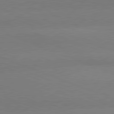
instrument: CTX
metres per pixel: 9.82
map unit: lApd
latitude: 80.9136
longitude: -131.6127
